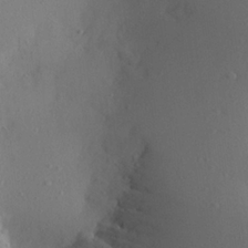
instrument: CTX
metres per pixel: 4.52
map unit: Aa
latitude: 21.1781
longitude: -145.3293
